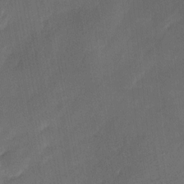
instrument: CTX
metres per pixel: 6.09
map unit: Ave
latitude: -0.4251
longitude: -113.6883
